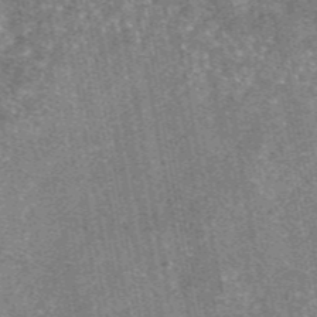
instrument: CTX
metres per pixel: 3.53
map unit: eAb
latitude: 47.4049
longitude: 107.0109
